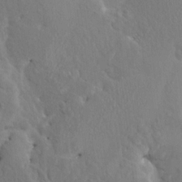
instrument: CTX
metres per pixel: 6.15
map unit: HNhu
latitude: 5.1025
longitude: 4.0472
